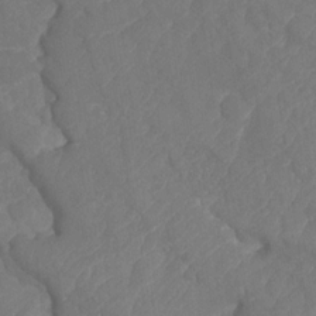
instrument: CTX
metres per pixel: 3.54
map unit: HNhu
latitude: -25.3132
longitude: 49.8045
